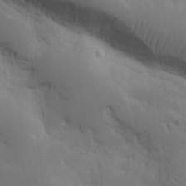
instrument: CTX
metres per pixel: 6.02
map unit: Nhu
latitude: 16.1578
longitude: -78.2523
